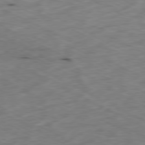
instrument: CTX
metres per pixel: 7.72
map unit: Ap
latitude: -79.6910
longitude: -68.2901
